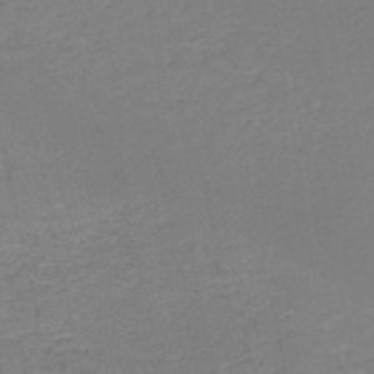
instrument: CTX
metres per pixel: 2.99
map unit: HNb
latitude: -50.4629
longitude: -48.7624
